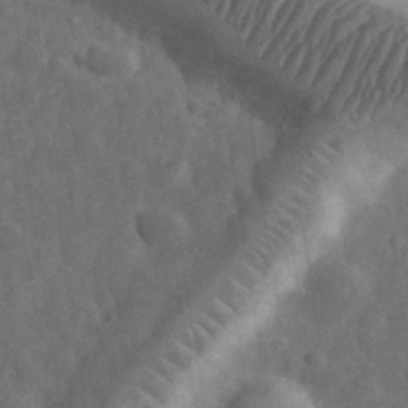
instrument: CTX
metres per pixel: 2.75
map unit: eHh
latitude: 33.5560
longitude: -69.1781
